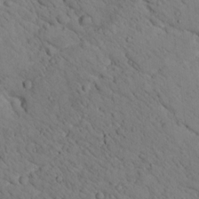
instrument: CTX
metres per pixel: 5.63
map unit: lHvf
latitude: 13.9339
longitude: 178.7841
